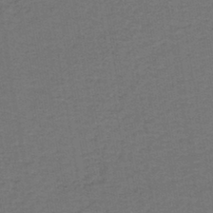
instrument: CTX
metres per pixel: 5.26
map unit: lHb
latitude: -43.0675
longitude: 53.6532
